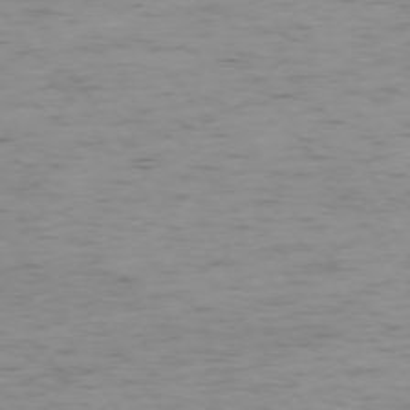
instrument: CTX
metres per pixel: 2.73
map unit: Ap
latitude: -74.9542
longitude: -79.8206
